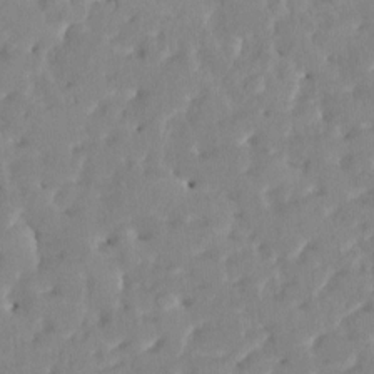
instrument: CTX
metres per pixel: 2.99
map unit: HNhu
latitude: 4.9136
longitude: 9.8233
